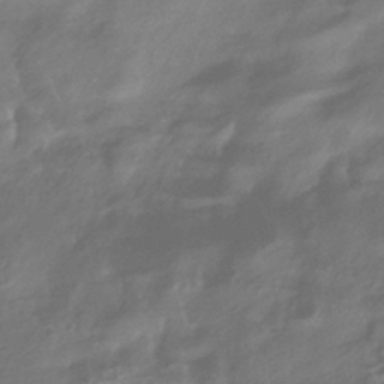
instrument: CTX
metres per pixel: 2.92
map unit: HNhu
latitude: -41.8800
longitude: 94.7841
